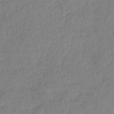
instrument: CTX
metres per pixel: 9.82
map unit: lHb
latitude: -40.8408
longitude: 61.8233
